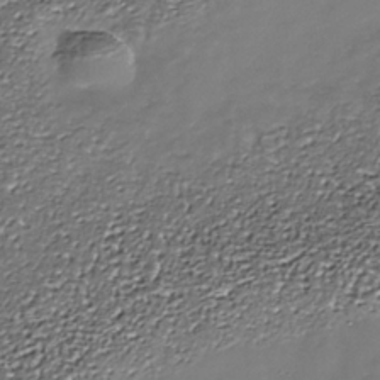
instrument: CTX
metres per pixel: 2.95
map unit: Nhe
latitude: -37.3320
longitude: -87.2348
